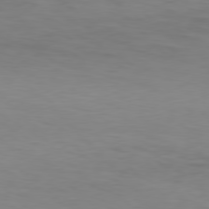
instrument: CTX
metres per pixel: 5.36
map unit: Hpe
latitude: 77.7260
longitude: -167.2537
